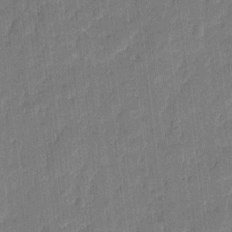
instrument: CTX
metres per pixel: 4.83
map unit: eHh
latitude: 9.7450
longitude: -66.5167
